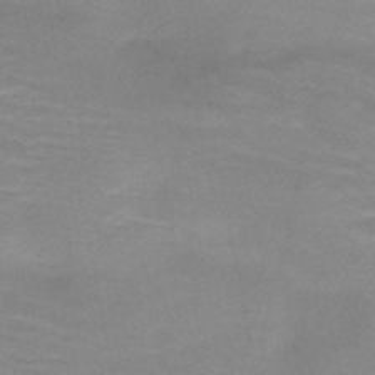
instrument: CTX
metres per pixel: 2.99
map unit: HNb
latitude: -46.7085
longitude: -46.6491
